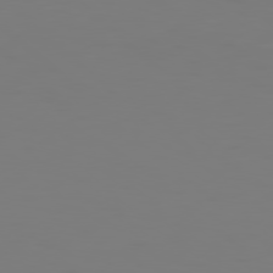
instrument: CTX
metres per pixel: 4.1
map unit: Hpe
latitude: 77.6316
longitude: -135.2159
